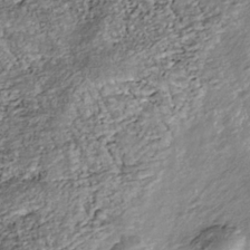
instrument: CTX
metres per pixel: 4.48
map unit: Nhu
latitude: -38.4818
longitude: -81.0269
